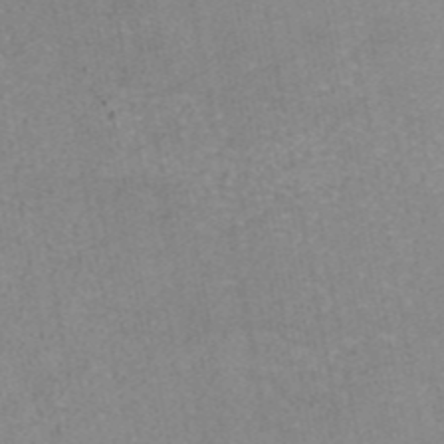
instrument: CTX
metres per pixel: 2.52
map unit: eAb
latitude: 44.6112
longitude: 106.1228
